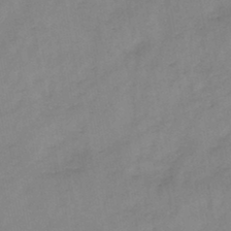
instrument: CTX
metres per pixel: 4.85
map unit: HNb
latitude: -45.5588
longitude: -38.4601
